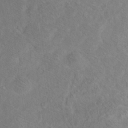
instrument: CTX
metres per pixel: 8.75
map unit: Ht
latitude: 15.2159
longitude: -37.3293
